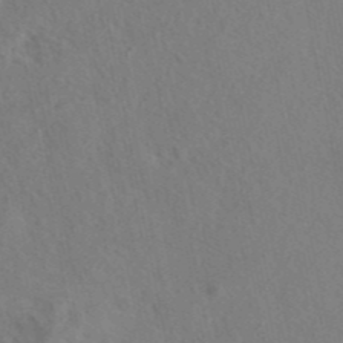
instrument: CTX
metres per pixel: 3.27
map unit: eAb
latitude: 42.8380
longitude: 104.6518
